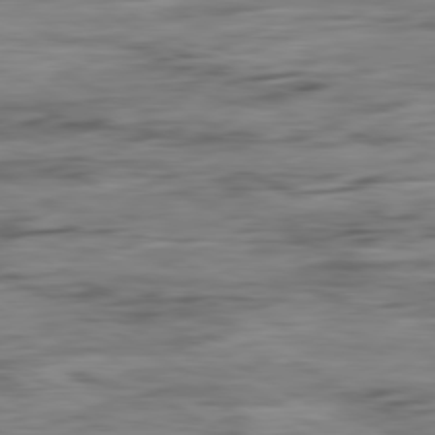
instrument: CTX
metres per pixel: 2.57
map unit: Ap
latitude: -80.9542
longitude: -97.1592
